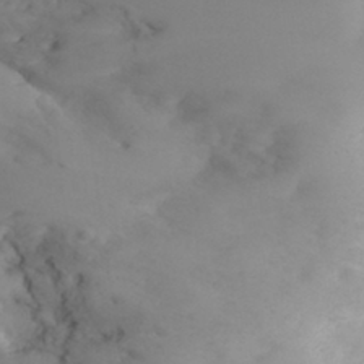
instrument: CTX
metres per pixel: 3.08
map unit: eHh
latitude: 31.5183
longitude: -62.7813
